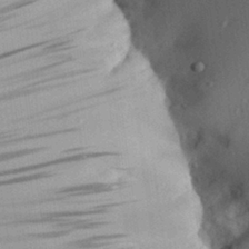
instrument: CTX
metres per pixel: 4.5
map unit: Aa
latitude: 29.8961
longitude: -135.7638
